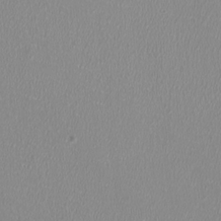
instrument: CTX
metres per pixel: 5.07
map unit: HNhu
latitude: -1.5588
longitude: -1.1403
